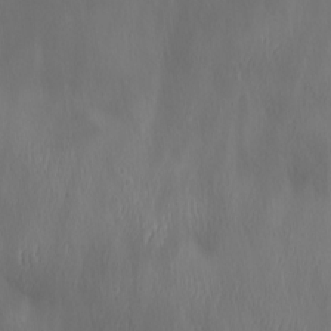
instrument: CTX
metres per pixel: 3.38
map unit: Ave
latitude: 22.4790
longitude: -136.7058
